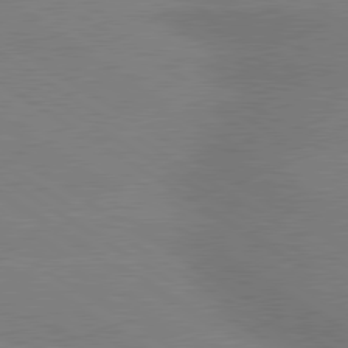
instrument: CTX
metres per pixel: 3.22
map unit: lApd
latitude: 80.2522
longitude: -148.5168
